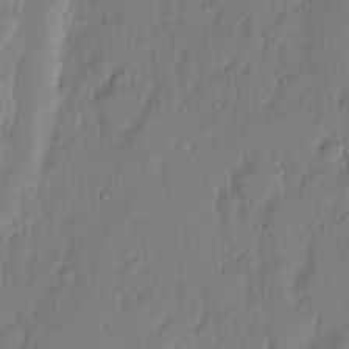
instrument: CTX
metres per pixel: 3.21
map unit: eHh
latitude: 3.6883
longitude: -76.7435
